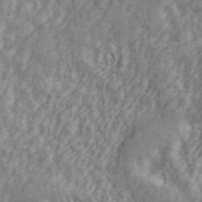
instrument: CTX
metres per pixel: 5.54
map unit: ANa
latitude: 45.3859
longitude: 45.0486
